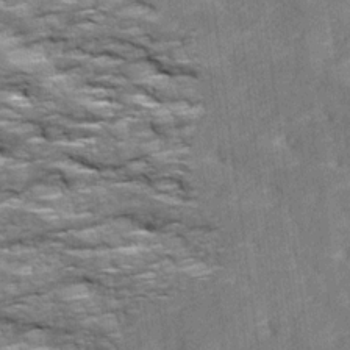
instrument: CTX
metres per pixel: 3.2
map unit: Ave
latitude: 18.2711
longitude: -135.5749
